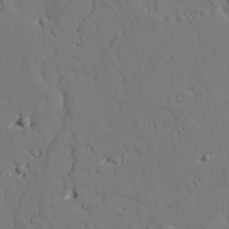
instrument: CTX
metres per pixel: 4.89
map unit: lAvf
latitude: 26.6869
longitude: -110.7058
